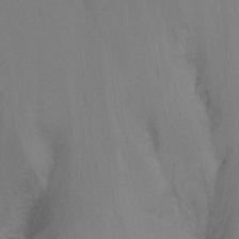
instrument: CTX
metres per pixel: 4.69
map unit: Ht
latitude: -9.7666
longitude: -37.1592
